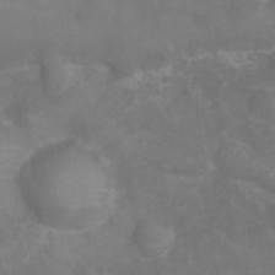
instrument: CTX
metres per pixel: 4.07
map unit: Ht
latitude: -6.3306
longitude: -21.8206
